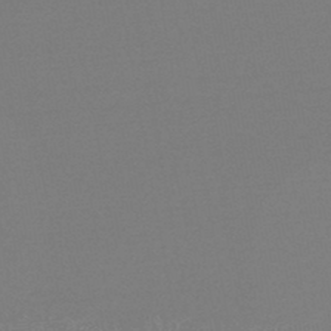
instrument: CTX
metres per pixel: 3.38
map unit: lHb
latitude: -46.3117
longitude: 71.8045
